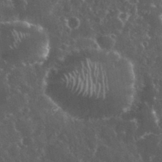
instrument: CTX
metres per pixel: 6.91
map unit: eHh
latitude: 34.2522
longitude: -60.2522
